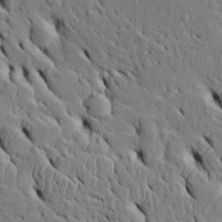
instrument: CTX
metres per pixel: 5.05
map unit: Htu
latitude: -4.9541
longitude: 153.2942
